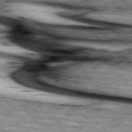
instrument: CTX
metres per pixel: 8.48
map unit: lApd
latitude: 76.0633
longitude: -83.3859
